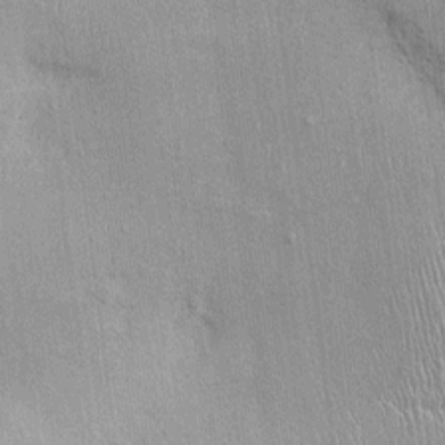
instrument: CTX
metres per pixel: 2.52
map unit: Ht
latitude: -3.6721
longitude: -13.3860
